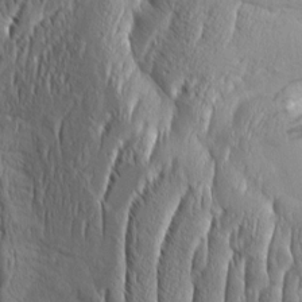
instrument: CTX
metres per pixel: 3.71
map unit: Aa
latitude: 8.9325
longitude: -132.5924
